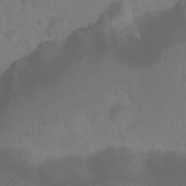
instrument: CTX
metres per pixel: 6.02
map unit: Ht
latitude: 1.8205
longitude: -21.0270
